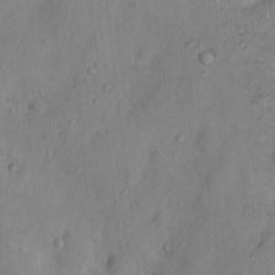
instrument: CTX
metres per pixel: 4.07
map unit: Nhu
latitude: 11.2726
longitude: -28.8569
